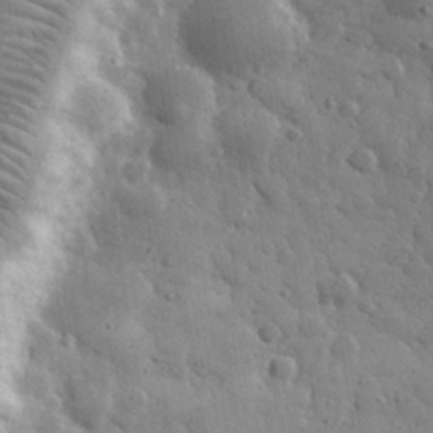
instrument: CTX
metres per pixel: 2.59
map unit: eHh
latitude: 32.9892
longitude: -70.6490
